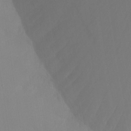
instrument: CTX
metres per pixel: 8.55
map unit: Nhu
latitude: -8.6518
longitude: -47.7639
